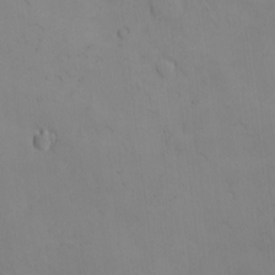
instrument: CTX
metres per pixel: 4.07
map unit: eHh
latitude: -9.1053
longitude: -66.9324
